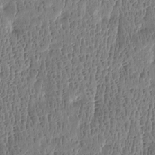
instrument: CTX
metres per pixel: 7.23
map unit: Htu
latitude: -4.4062
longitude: 175.7666
